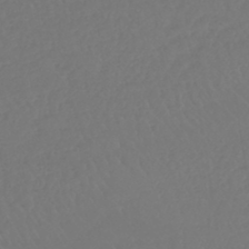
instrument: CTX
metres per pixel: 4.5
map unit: lHb
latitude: -42.9163
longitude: 67.0675
